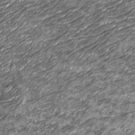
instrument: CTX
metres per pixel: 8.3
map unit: Nhu
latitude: -13.9745
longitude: -22.7057
